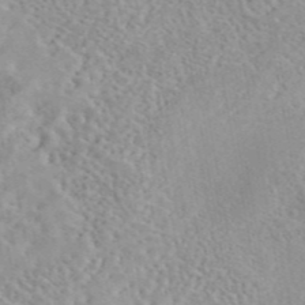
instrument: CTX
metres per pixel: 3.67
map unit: eAb
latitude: 44.3467
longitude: 115.6155
